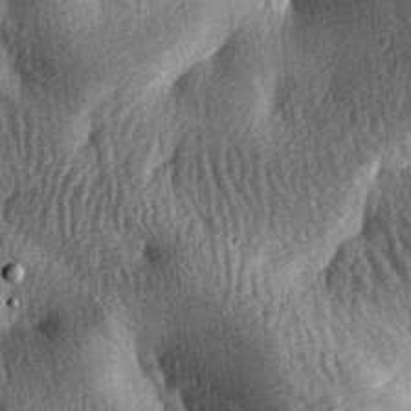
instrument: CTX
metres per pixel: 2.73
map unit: lAa
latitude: -7.7100
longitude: -127.6316
